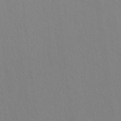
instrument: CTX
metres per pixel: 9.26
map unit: lAvf
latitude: 8.0822
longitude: 167.5777
